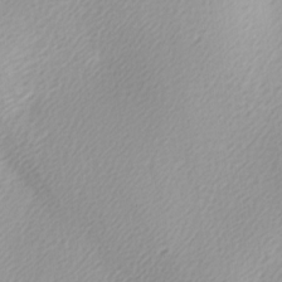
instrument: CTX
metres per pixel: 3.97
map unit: lAa
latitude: -5.7855
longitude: -122.2711
